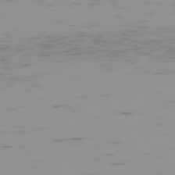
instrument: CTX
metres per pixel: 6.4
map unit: Hpe
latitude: -74.0472
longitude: 7.3509
